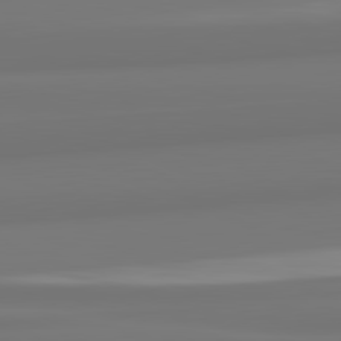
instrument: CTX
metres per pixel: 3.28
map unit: lApd
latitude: 82.2333
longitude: 175.1809
